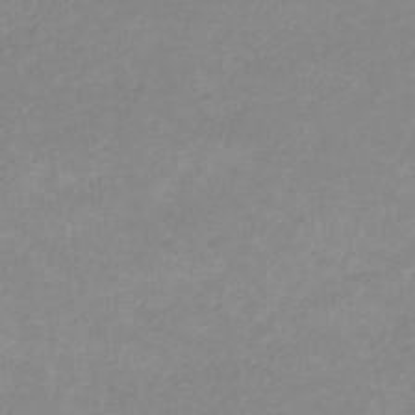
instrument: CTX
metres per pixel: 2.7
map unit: eHb
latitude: -31.7855
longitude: 68.4251
